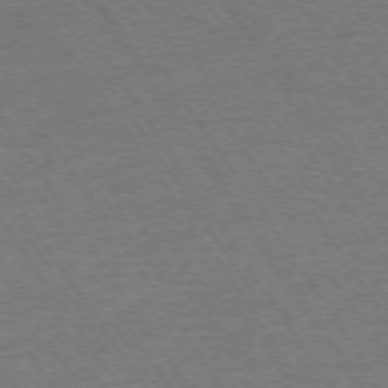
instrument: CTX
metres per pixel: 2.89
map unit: Ap
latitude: -74.4629
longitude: -78.4601
